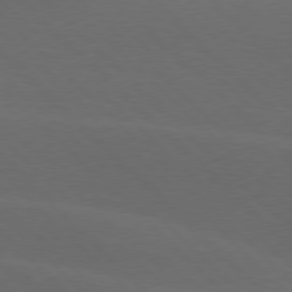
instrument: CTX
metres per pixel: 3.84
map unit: lApd
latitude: 77.6316
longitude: -53.1214
